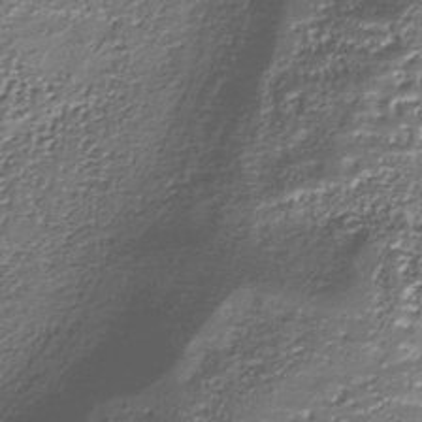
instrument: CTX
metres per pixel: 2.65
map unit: Nhu
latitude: -39.1242
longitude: -85.9717
